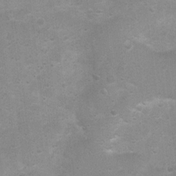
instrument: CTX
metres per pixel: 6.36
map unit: Nhu
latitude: 3.9906
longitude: -26.8758
